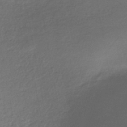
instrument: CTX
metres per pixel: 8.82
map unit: HNhu
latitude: -43.7099
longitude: 95.6910
